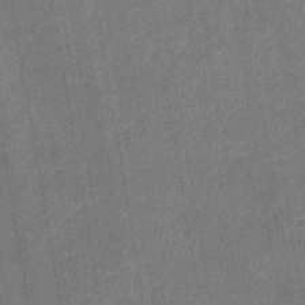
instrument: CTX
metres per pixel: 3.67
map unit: lHb
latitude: -37.6721
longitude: 74.0472
